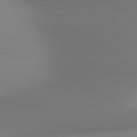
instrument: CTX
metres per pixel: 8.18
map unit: lApd
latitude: 80.9136
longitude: 132.3685
